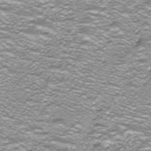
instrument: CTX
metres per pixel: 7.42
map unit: ANa
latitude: -40.2739
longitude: 103.0864
